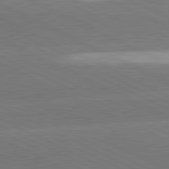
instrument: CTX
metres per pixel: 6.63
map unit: lApd
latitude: 81.4993
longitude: -153.9528
